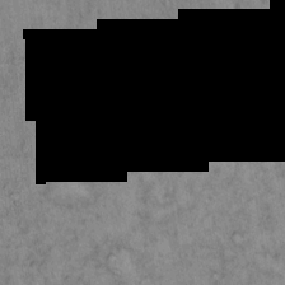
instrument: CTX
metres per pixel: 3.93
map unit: Hto
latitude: 12.7435
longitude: -58.7624
